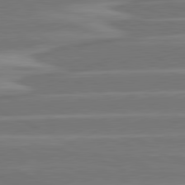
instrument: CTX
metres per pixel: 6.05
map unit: lApd
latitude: 81.3671
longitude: -129.2537
